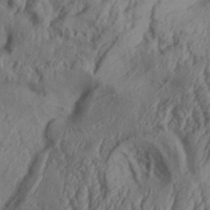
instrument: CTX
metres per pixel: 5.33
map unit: Aa
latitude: 33.5938
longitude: -136.4790
